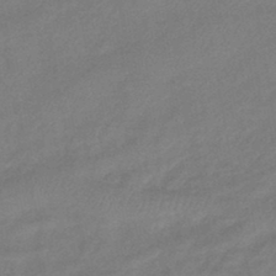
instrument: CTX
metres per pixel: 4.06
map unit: eHb
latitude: -42.7463
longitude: 82.9542
